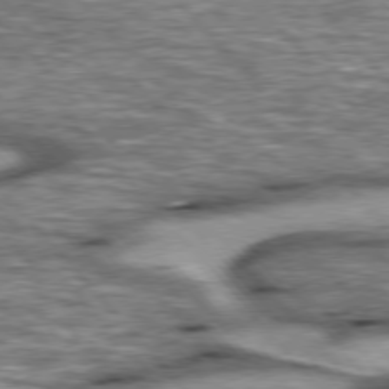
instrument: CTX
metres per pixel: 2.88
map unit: lApd
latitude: 76.4790
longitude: -49.4804
